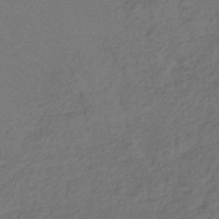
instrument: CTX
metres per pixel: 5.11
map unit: lHb
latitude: -39.8234
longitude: 73.7100
